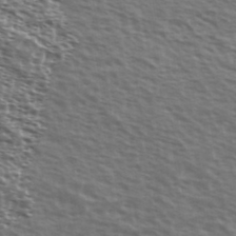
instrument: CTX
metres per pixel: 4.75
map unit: Ave
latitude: 38.6868
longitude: -111.5938
